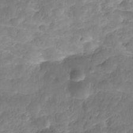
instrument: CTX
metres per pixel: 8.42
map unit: Nhe
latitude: -36.1039
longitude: -178.8380
